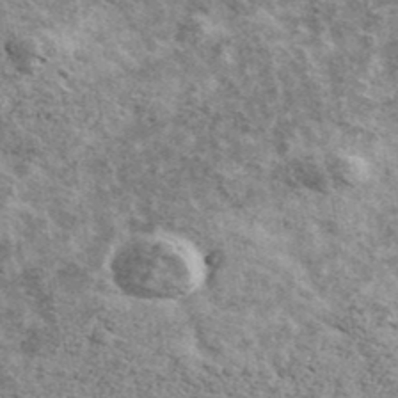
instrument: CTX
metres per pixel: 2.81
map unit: Ave
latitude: 41.5371
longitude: -108.6868
